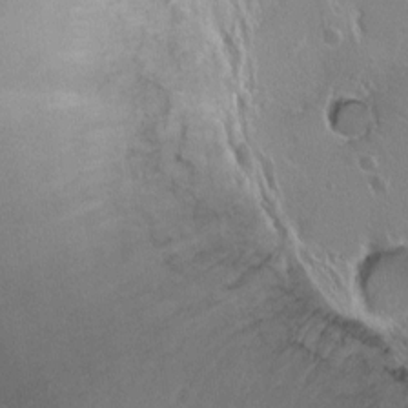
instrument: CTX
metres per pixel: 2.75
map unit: Ht
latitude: -0.1228
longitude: -45.5749
